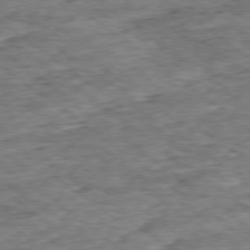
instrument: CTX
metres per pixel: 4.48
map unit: Ap
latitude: -78.9352
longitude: -86.1200
